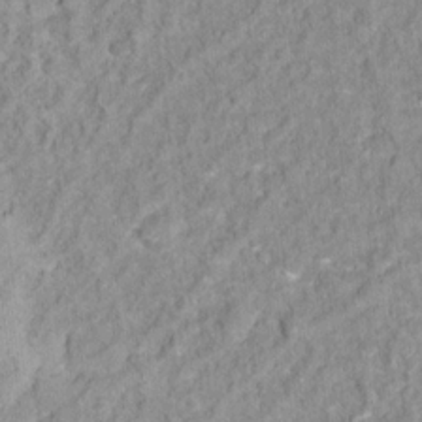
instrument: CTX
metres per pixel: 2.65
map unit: Hto
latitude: 16.3089
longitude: -36.4601
